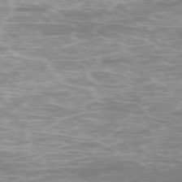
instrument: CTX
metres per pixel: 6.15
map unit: Ap
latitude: -75.6722
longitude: -76.7057
